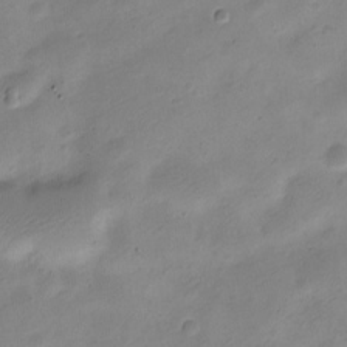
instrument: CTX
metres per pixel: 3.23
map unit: Nve
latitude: -23.5588
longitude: 105.7477
